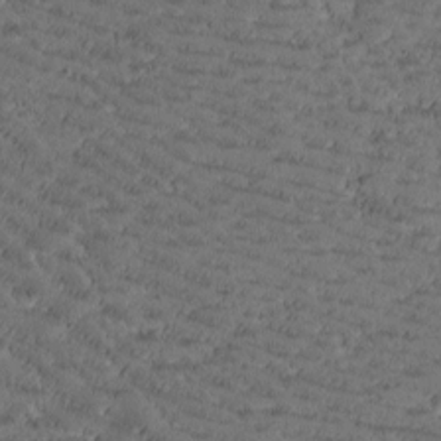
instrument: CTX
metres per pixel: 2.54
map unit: Htu
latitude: -2.5951
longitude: 176.1039
